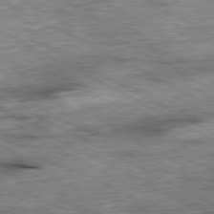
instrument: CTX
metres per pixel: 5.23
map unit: Ap
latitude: -80.9920
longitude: -89.4994
